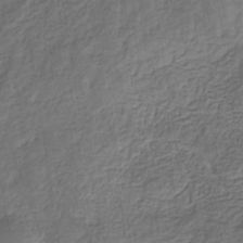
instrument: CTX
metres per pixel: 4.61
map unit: eHb
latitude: -32.0850
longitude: 72.9541
